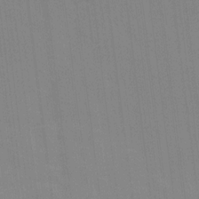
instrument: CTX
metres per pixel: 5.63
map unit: Ave
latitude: 16.2900
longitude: -138.4979
